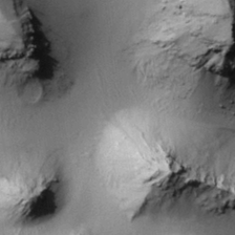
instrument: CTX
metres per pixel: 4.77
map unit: Htu
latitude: -0.2929
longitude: 173.2565
